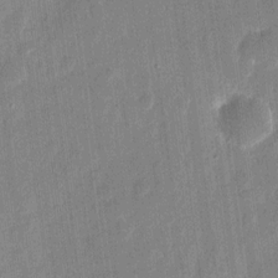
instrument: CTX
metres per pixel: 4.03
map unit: eHh
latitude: 11.0270
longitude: -70.5923
